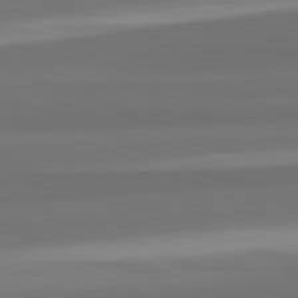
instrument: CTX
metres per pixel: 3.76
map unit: lApd
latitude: 82.2711
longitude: -171.8016
